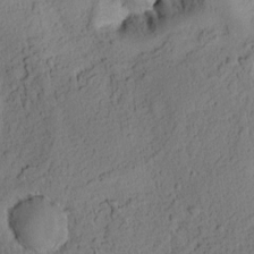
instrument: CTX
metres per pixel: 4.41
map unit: Ht
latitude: 7.5371
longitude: -76.1200
